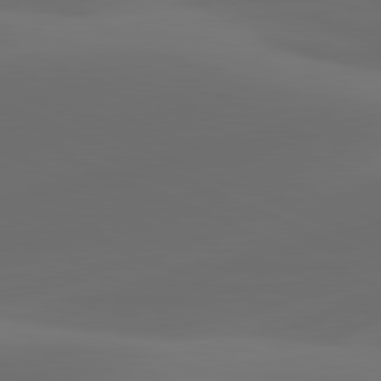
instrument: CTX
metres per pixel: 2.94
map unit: lApd
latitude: 80.9514
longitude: -82.7624
